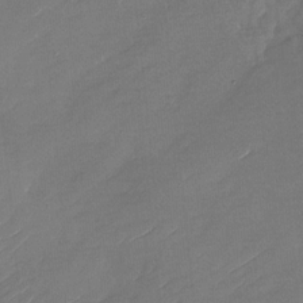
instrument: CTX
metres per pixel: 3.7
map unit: Nhu
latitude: -28.3684
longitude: -73.6883
